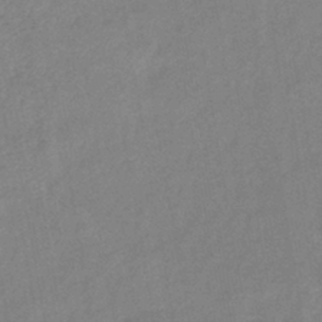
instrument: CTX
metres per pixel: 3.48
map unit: eHb
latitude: -40.7274
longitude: 79.6155
